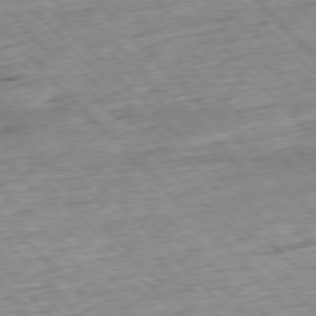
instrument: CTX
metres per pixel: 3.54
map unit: Hpe
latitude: -77.1620
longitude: -15.8584
